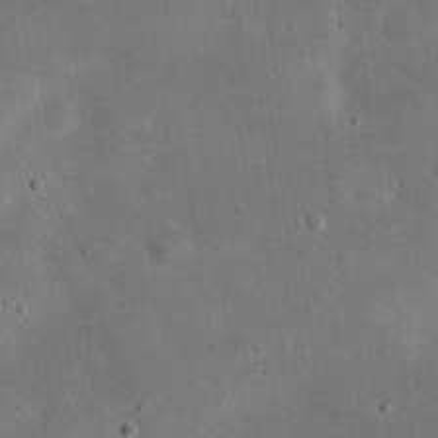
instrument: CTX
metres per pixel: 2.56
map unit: eHh
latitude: 24.9513
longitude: -68.4790
